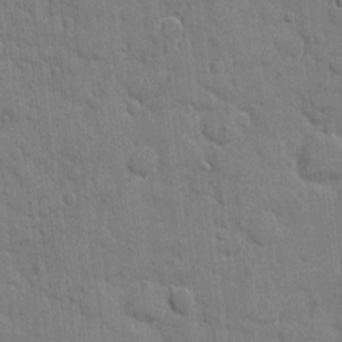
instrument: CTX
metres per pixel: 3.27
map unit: eHh
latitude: 8.5357
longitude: -67.6505
